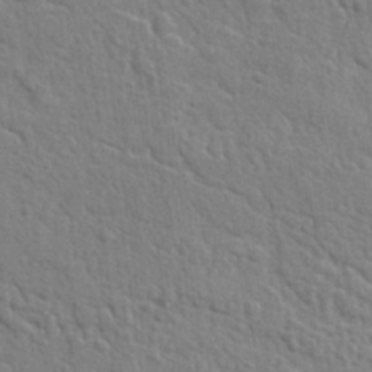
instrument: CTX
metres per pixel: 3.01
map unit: lAvf
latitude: -8.8030
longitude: -120.5924
